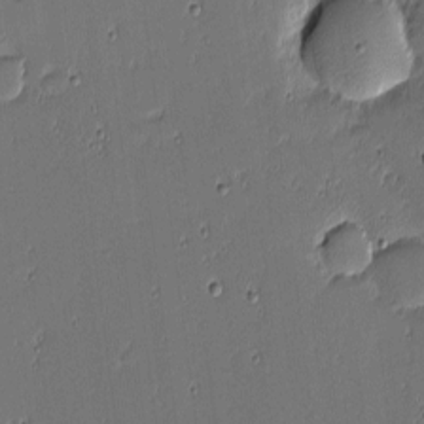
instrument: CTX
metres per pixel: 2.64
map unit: eHh
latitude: -3.8044
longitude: -82.7435
